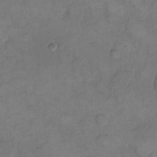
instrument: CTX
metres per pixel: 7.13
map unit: eHh
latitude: 14.3846
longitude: -65.8016
